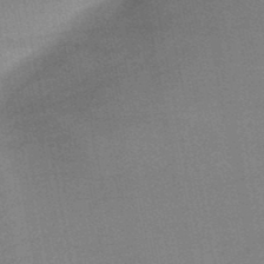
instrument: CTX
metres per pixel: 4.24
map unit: HNb
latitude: -47.6533
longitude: 58.7841
